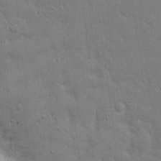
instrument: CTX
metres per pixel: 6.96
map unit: eHh
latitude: 21.4805
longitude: -62.4979
